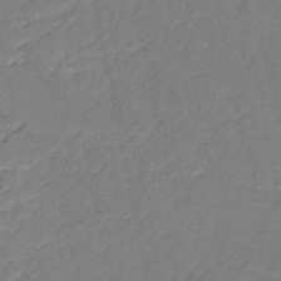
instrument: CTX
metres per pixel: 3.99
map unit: HNb
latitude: -50.2173
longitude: -52.0255
